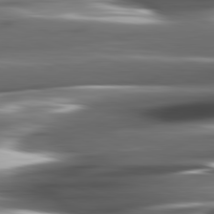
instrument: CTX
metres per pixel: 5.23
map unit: lApd
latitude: 81.9339
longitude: -144.5734
